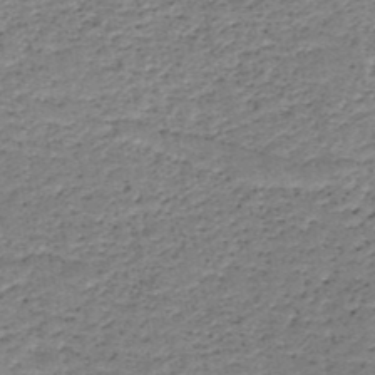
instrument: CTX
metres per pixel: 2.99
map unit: HNb
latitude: -49.1431
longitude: -40.2522
